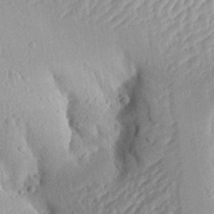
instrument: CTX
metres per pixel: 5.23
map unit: Aa
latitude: 28.3089
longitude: -136.8569
